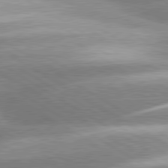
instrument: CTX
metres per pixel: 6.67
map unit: lApd
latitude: 80.4790
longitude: -154.5357
